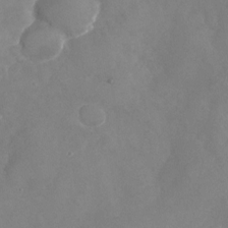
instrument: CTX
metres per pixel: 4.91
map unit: Nhu
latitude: -23.5399
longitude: -57.2536
